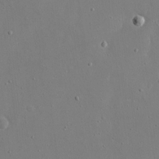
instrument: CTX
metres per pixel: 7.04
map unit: eHh
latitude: 17.1214
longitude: -70.9325
